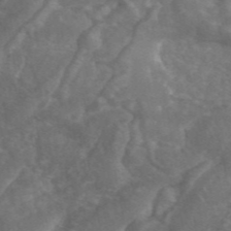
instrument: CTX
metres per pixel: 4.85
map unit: ANa
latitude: 46.2523
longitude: 26.8974
